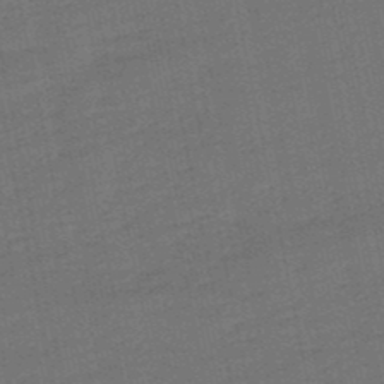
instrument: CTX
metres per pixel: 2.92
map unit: eHb
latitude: -49.8045
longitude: 78.2361
